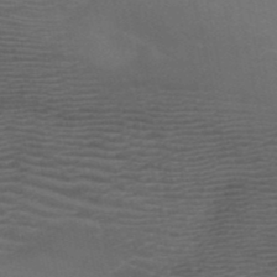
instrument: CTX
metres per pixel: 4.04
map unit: HNb
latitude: -51.1431
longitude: -43.4427
